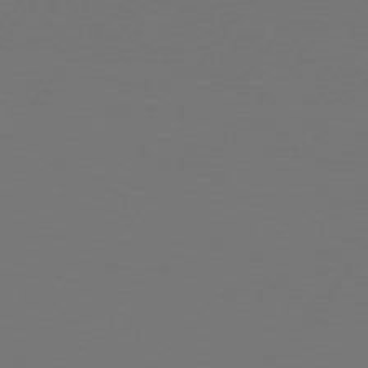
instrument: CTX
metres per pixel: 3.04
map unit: Hpe
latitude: 76.7246
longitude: -138.3845
